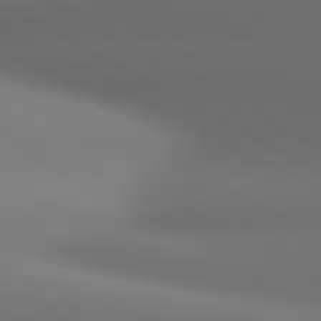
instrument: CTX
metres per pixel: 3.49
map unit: lApd
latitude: 80.9136
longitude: 136.9730
